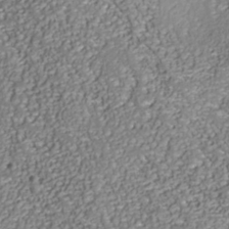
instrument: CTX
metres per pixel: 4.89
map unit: Nhu
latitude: -38.8597
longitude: -85.6883
